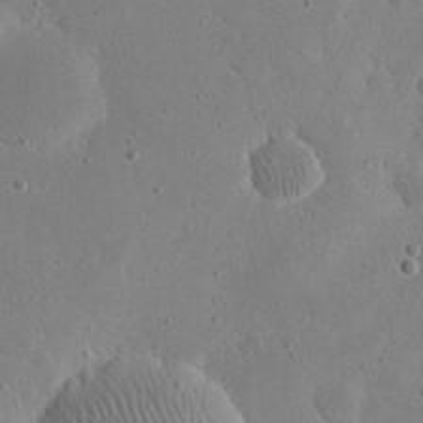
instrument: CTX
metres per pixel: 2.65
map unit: eHh
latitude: 21.6316
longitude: -68.7057
